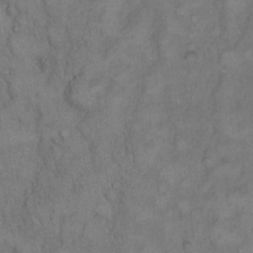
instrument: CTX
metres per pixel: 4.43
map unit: Hto
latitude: 8.9514
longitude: -60.3278
